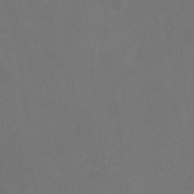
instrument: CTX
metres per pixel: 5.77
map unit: Ht
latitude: -9.7100
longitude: -35.1781
